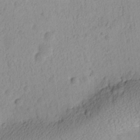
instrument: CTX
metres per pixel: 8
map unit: Ave
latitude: -9.3510
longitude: -121.6505
